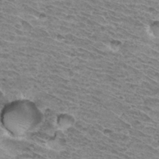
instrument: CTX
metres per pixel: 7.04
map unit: Hto
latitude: 33.3860
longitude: -40.4223
